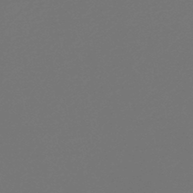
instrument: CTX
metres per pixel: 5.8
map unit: HNb
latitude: -47.5966
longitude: 57.2187
